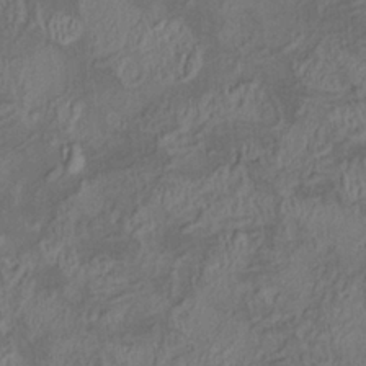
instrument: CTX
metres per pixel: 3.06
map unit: HNhu
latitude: 5.3293
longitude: 13.6911
